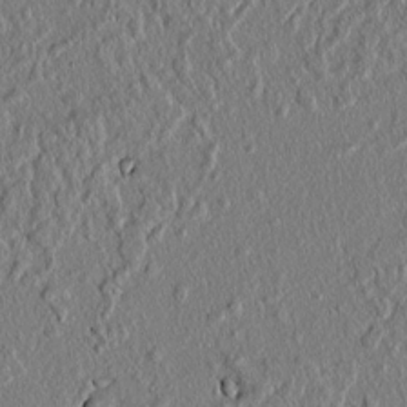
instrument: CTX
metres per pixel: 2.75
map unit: lAvf
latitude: 7.1403
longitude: 167.4454
